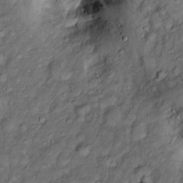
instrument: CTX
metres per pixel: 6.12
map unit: Htu
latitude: -6.7841
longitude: 159.4643
